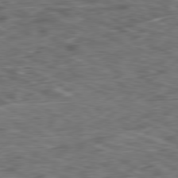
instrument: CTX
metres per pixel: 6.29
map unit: Ap
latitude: -80.8219
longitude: -73.4805
